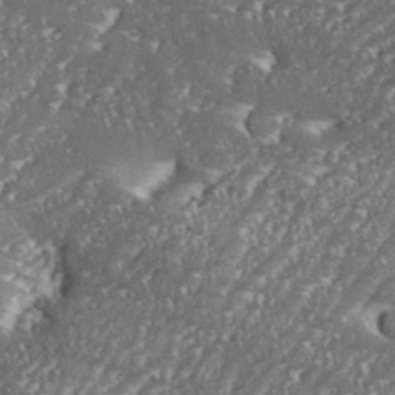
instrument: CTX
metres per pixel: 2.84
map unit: eHh
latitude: 35.7449
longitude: -132.8569
